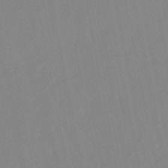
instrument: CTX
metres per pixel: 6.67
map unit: lHb
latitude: -48.2173
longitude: 80.6330
